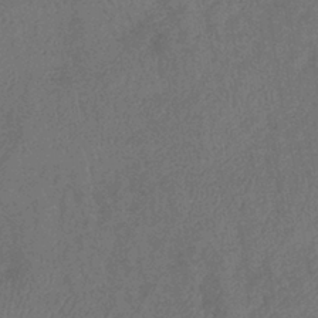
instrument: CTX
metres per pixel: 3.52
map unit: eHb
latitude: -39.9367
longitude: 77.4454
